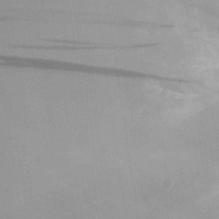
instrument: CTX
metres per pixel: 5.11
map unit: Aa
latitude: 30.6869
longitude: -141.7638
